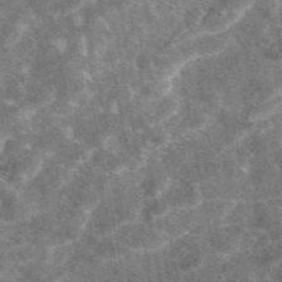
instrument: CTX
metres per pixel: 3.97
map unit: eAb
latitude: 47.4238
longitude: 118.4818
